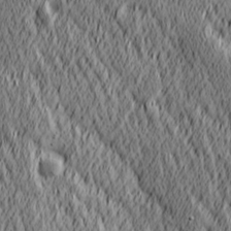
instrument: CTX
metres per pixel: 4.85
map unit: Hve
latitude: 25.8016
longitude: 145.8800
